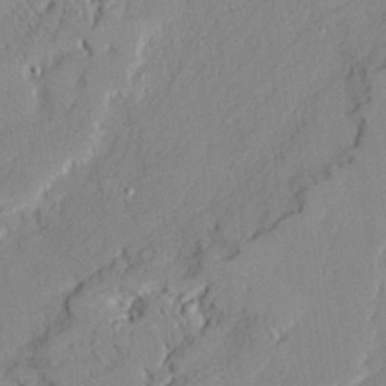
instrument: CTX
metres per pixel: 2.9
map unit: Ave
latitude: 22.2711
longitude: -128.8569
